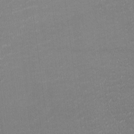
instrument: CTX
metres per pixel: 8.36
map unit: HNhu
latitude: -2.1227
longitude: -7.6505
